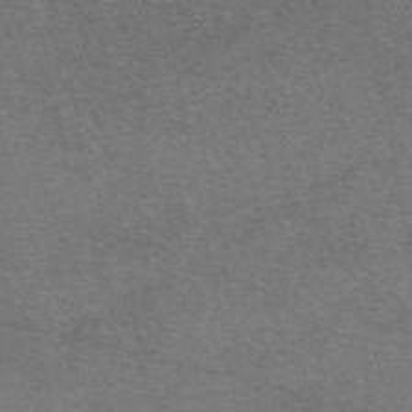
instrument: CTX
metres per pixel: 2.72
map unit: eAb
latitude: 47.3482
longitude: 114.2928
